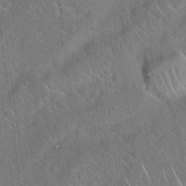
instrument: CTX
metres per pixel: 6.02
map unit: Hto
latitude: 19.3292
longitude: -50.9891
